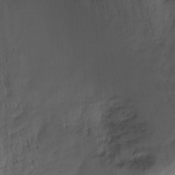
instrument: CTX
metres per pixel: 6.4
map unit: Ht
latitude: -15.2754
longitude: -41.8394
